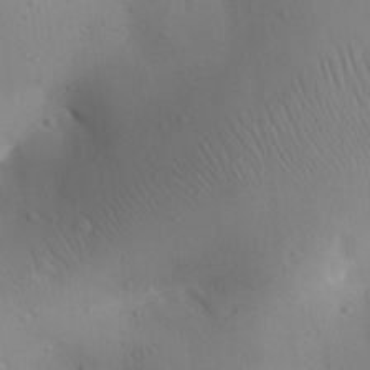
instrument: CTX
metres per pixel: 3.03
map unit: Aa
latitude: 27.8206
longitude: -147.5372
